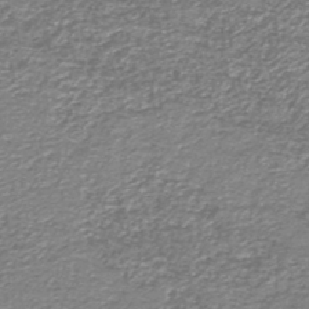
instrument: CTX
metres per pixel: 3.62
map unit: HNb
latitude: -44.3117
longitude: 50.4440
